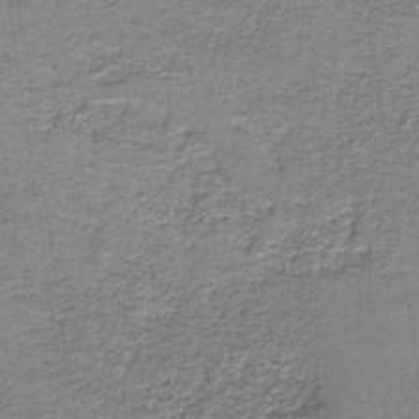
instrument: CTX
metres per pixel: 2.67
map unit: HNb
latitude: -38.1606
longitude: 51.1620
